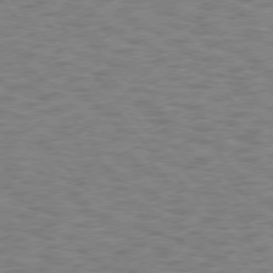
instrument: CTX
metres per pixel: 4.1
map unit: Hpe
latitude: 75.6694
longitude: -136.2334
